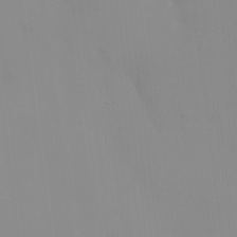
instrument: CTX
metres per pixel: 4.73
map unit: HNhu
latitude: 1.9150
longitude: 8.0661
